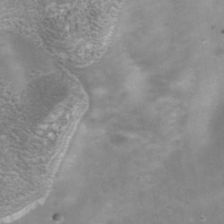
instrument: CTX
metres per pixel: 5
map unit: Nhe
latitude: -37.8233
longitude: -112.8380
